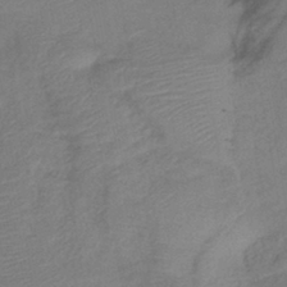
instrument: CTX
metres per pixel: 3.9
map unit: lHb
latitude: -40.8975
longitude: 77.8422
